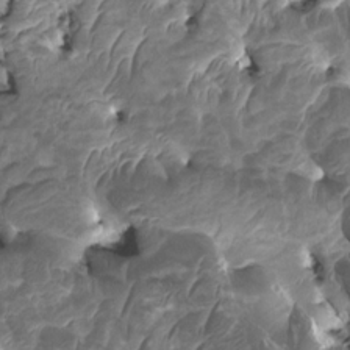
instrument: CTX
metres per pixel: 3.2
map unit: HNhu
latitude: 2.1200
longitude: -0.9891
